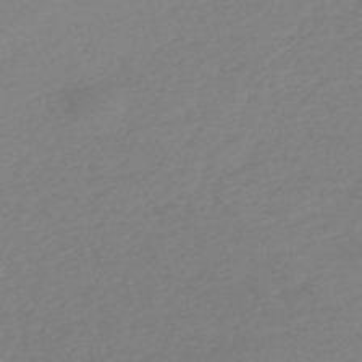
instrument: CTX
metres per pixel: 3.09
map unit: lHb
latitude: -44.1417
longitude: 71.0675
